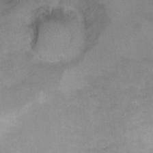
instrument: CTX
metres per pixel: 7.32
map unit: Ht
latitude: 5.8394
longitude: -36.5924
